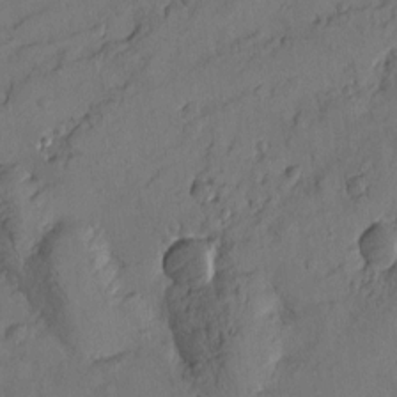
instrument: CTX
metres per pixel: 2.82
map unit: Htu
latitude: -3.2186
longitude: -176.2522
